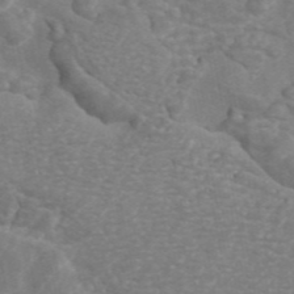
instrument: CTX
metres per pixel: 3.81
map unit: ANa
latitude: 44.8002
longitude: 26.6518
